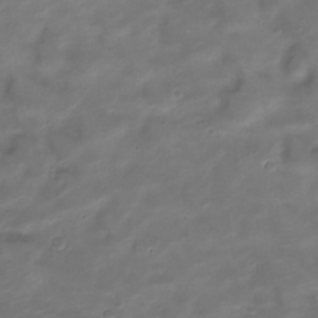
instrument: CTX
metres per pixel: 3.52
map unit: Nve
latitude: -20.8597
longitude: 105.3887
